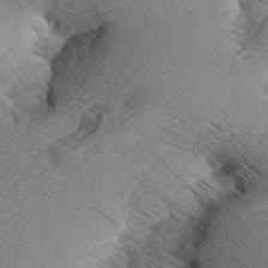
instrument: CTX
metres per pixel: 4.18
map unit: Aa
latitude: 7.6505
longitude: -140.6301
